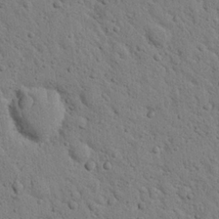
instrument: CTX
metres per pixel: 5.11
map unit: Nhu
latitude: 22.5546
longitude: -76.8002
